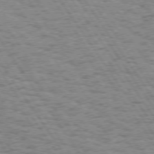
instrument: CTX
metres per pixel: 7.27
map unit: Hpe
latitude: 73.5560
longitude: -138.9703
